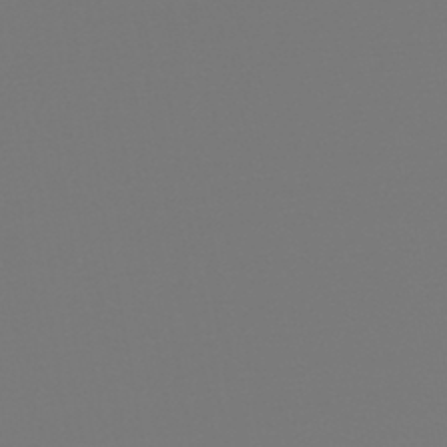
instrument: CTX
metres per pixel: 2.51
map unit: lHb
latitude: -45.7100
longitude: 75.5777
